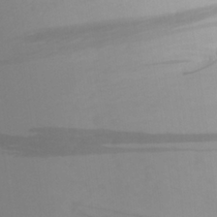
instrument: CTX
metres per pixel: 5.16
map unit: Aa
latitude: 24.3089
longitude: -147.5560
